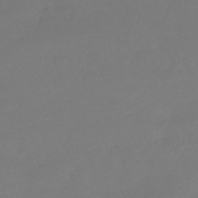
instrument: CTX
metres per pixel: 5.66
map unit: HNhu
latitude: -43.2753
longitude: 92.5196
